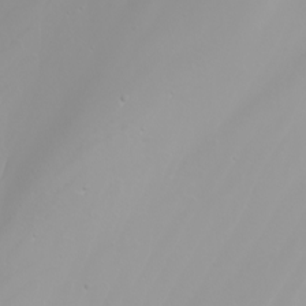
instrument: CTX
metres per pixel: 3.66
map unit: Nhu
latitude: -6.5762
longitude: -84.4223
